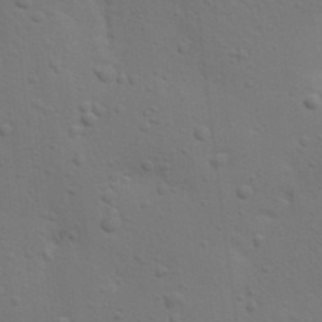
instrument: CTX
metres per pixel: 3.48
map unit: Nhu
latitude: 22.7813
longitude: -73.0270
